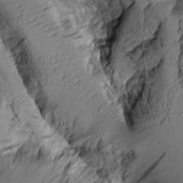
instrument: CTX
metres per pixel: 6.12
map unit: Aa
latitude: 8.6680
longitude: -128.5357
